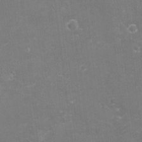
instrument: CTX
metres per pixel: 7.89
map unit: eHh
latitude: -3.3698
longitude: -75.8205
